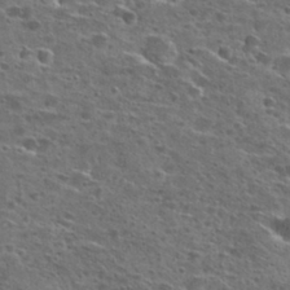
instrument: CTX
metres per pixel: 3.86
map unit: Hto
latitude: 26.9514
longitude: -47.9528
